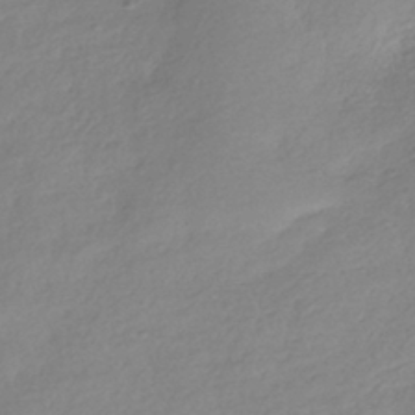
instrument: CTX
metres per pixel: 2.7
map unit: HNhu
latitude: -40.4062
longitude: 94.6329
